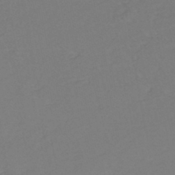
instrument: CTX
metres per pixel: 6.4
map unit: eHh
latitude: -44.4440
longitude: -29.2537
